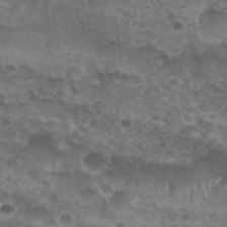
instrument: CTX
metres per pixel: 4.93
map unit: Nhu
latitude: 28.3656
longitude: -55.0269
